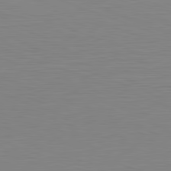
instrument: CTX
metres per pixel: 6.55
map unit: Hpe
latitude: -82.1039
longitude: 9.6344
